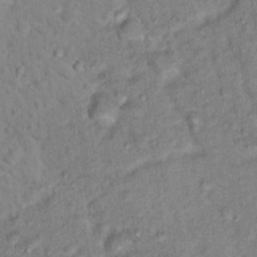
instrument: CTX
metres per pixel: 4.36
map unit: Nhu
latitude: 16.3467
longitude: -31.5371
